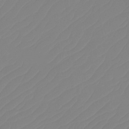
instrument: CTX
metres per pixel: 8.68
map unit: Htu
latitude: -13.9745
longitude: -49.7450
